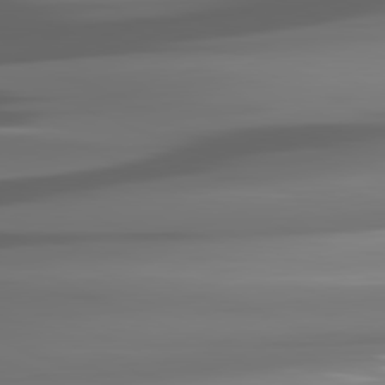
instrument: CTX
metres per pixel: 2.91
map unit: lApd
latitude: 81.5938
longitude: -142.0822
